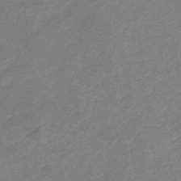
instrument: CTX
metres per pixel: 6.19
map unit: eHb
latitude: -38.1984
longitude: 76.7841
